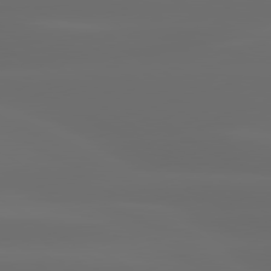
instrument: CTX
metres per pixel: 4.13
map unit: lApd
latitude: 80.5168
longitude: -136.2523
